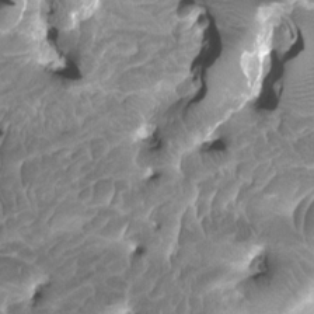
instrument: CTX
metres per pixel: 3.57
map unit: HNhu
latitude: 1.9717
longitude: -1.0269
